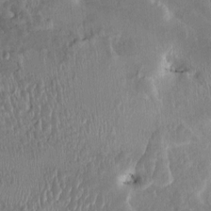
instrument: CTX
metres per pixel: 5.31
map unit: HNhu
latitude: 4.1200
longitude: -6.0822
